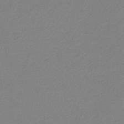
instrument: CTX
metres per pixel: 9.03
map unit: HNb
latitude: -37.3887
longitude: 55.3321
